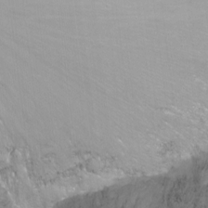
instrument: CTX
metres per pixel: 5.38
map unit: Nhu
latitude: -12.2362
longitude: -62.4223
